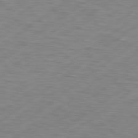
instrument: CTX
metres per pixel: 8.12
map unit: Hpe
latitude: 78.9514
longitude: -120.0633
